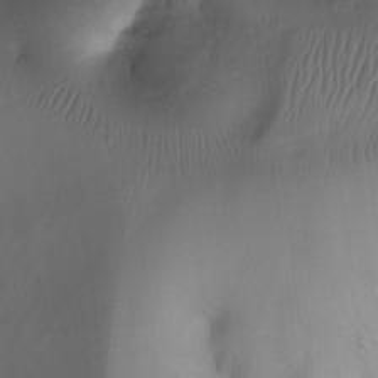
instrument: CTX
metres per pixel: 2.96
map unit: Ht
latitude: -16.8408
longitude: -40.8569
